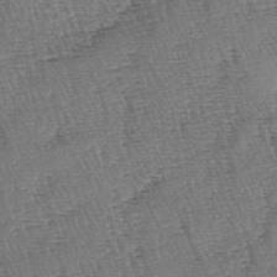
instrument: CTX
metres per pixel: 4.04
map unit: lAa
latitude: -3.6343
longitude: -122.8758
